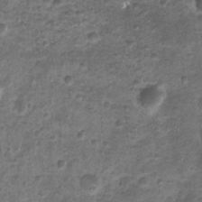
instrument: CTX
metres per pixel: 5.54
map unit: Nhu
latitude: 3.0080
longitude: -16.0822
